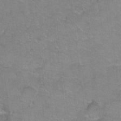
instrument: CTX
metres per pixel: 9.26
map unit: Hto
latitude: 2.3089
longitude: -32.8191
